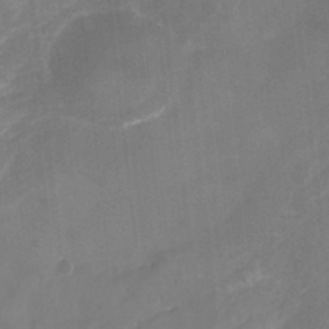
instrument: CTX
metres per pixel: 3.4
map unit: Nhu
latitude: -23.0109
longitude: -56.4789
